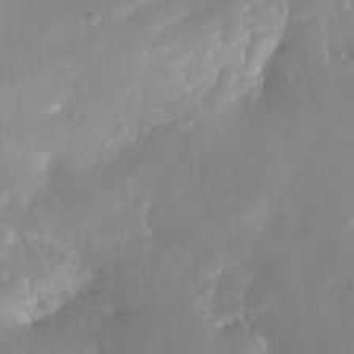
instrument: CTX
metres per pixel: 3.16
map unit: Nhe
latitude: -28.8219
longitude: -110.4412
